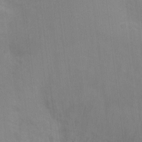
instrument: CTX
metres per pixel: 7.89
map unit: Nhu
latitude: -13.3888
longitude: -40.1199
